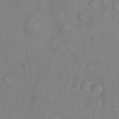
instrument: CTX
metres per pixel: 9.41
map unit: eHh
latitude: 22.0444
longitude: -62.0444
